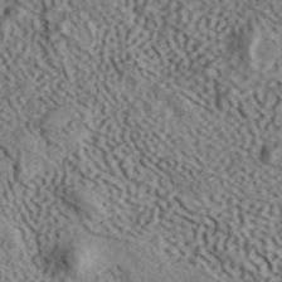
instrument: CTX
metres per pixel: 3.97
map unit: ANa
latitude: 41.7261
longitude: 51.8611
